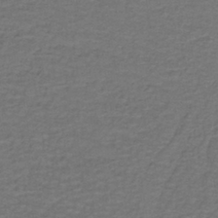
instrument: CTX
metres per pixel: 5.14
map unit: lHb
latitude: -39.5210
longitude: 58.1416
